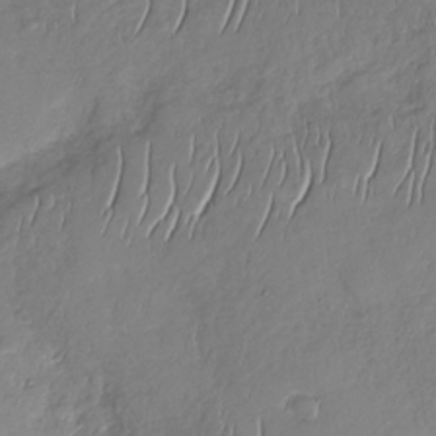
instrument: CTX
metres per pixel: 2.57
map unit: Nhu
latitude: -31.3887
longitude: -61.4048
